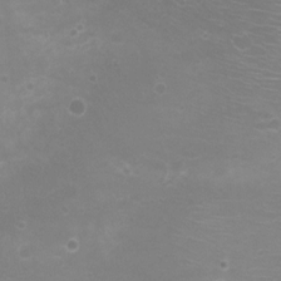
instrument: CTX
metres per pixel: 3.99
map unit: Nhu
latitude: 5.1403
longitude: -17.8017
